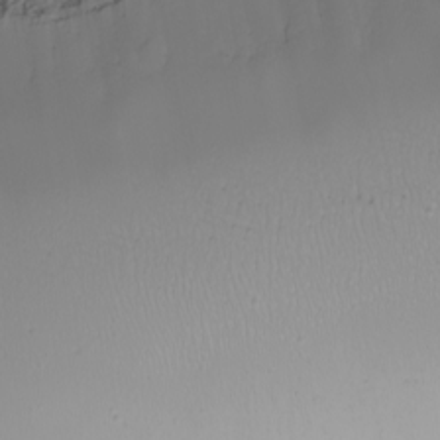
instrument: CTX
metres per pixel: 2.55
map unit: Nhu
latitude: -6.4251
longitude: -83.9150
